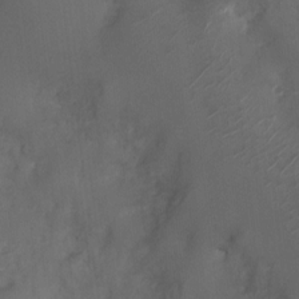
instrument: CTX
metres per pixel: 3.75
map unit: Nhu
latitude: 3.7638
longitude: -15.5560
